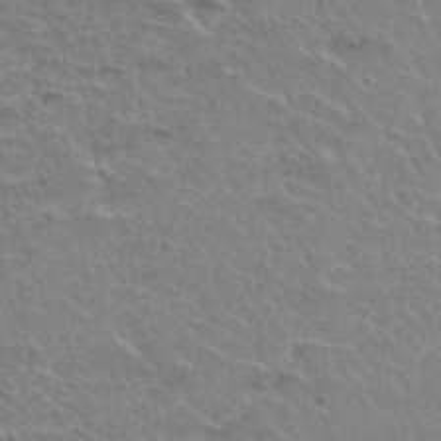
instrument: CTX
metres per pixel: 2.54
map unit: Hto
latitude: 34.9702
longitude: -45.6883
